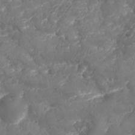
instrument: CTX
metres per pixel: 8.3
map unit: Nhu
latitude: 25.8394
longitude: -63.4238
